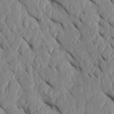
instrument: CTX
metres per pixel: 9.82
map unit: Htu
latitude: 2.0822
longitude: 147.8422
